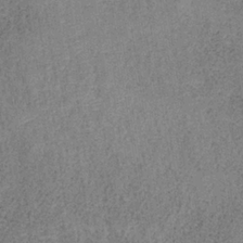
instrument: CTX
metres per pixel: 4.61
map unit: HNb
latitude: -34.0094
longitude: 54.0472
